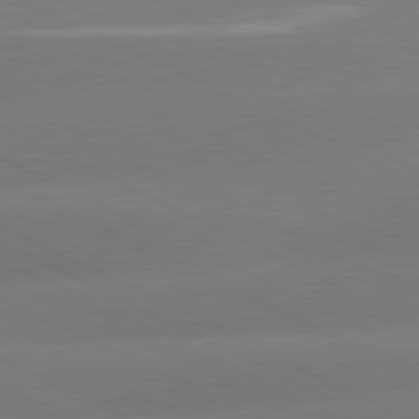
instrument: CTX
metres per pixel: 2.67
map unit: lApd
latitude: 81.1970
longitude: -154.2522
